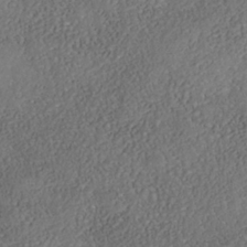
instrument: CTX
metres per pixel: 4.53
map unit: Nhe
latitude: -38.4629
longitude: -117.4993
